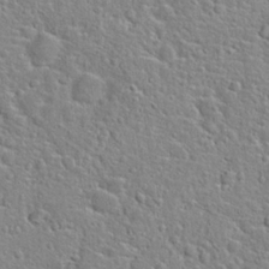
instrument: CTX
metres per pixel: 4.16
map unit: Hto
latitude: 22.5924
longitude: -46.3657
